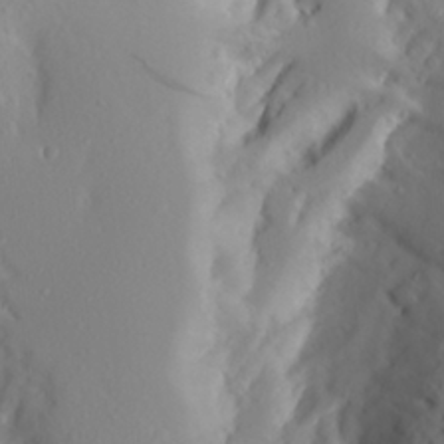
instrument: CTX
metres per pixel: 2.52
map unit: Aa
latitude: 27.9339
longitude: -146.9703
